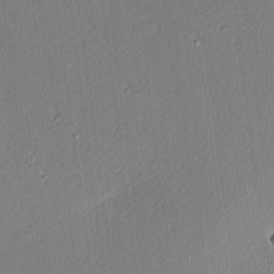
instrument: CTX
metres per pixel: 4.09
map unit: Nhu
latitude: 1.1214
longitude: -78.0444
